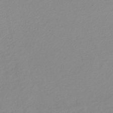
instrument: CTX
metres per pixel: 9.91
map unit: lHb
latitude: -46.7274
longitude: 57.5021
